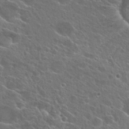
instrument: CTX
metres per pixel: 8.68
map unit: Hto
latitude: 26.0633
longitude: -45.1781
